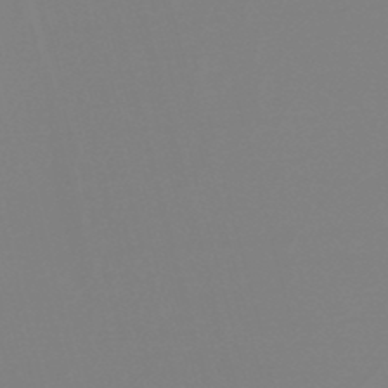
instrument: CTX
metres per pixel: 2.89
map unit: lHb
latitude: -48.9164
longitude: 68.3306
